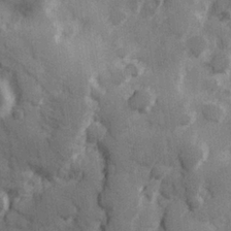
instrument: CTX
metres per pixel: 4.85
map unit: Hve
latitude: 25.5560
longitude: 147.1242
